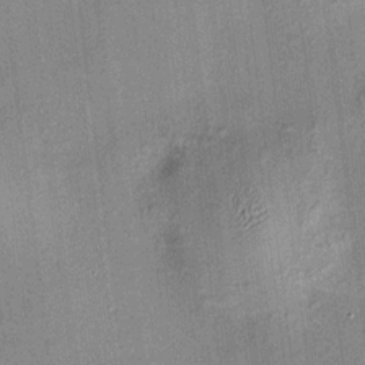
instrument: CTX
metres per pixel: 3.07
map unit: HNhu
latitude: 11.8961
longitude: 10.9731
